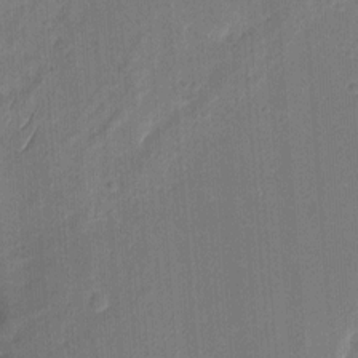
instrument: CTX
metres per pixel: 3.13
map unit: eHh
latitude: 8.5546
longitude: -73.3671
